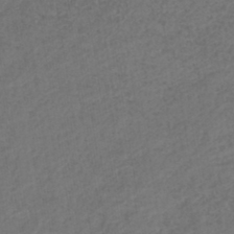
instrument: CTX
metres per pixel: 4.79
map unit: lHb
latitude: -43.9556
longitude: 71.3699
